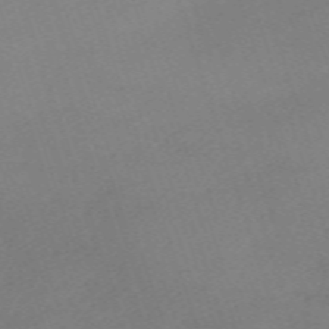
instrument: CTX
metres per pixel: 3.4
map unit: eHh
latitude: -62.9163
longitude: 50.5007
